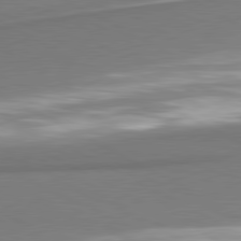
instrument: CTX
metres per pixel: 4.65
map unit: lApd
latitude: 80.6301
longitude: 167.7289
